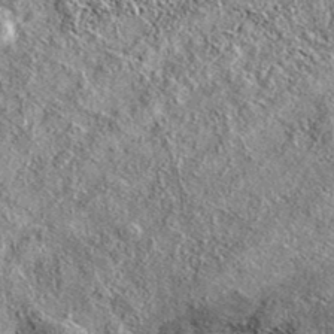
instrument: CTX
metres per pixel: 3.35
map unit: eAb
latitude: 37.6316
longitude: 109.9178
